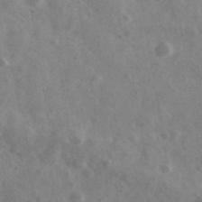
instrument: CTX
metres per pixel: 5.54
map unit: Ave
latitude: 38.9891
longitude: -107.0458
